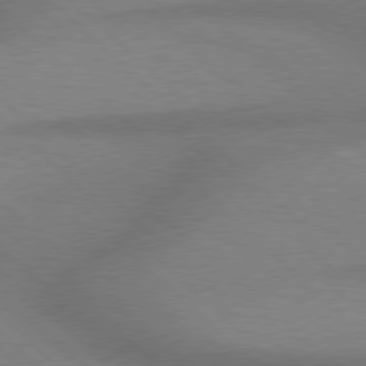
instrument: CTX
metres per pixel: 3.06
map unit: Hpe
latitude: 77.7449
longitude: -156.5167
